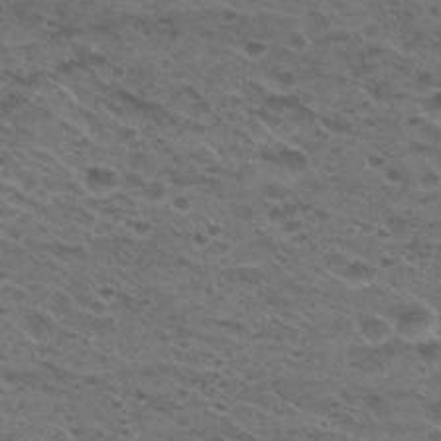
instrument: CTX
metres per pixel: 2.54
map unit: Hto
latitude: 29.9150
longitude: -48.0255
